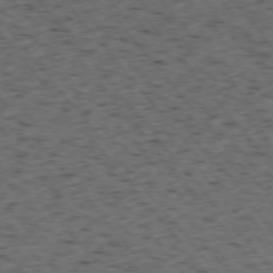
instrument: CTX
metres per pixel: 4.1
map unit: Ap
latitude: -75.8801
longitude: -62.6869
